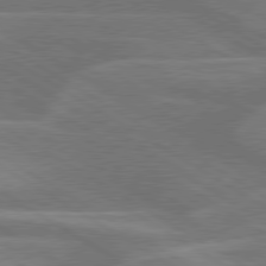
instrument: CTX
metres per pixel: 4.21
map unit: lApd
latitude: 79.7450
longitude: -123.6316
